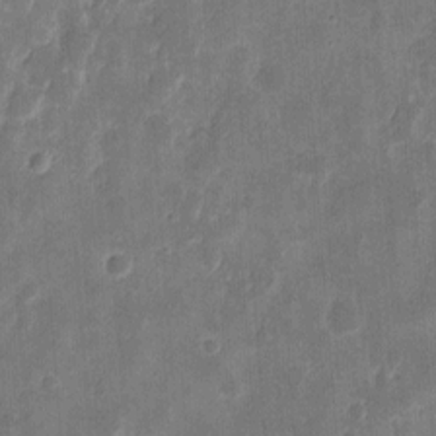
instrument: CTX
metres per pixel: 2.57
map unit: eHh
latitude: 8.9514
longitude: -73.3482
